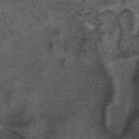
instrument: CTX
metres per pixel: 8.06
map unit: ANa
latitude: 39.9717
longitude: 28.8030
